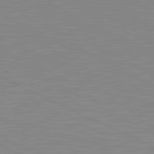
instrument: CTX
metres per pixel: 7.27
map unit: lApd
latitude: 81.5938
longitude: -172.1010
